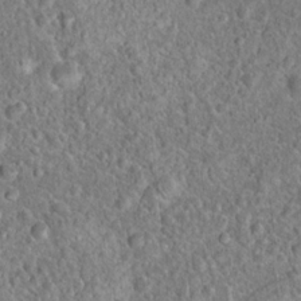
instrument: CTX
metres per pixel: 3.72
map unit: Hto
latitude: 18.9891
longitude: -42.8947
